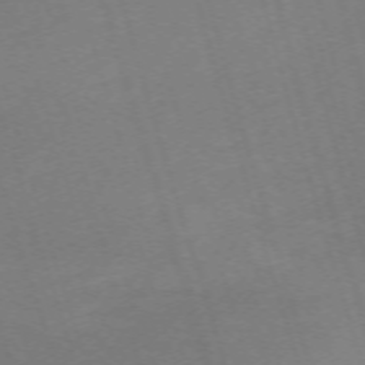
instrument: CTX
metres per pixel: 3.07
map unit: Nhu
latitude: -68.1416
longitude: 37.3698
